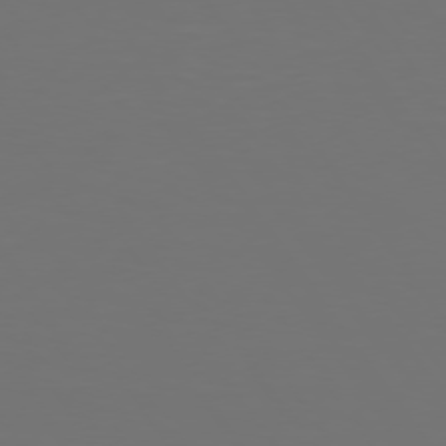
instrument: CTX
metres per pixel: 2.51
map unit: Hpe
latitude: 74.6302
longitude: -124.5167
